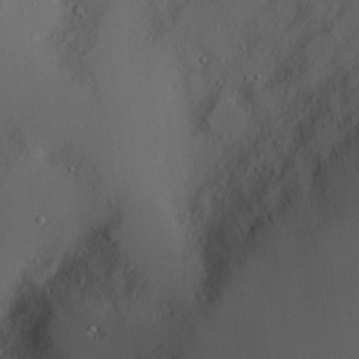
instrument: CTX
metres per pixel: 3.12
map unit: Nve
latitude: -8.2739
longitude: 175.8233
